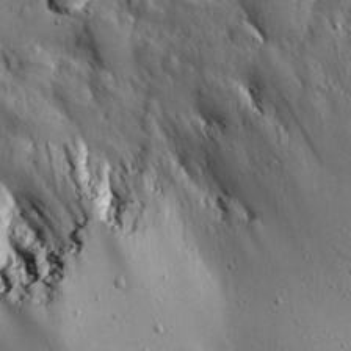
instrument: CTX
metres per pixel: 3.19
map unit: Hve
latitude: 27.0836
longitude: -92.5356
